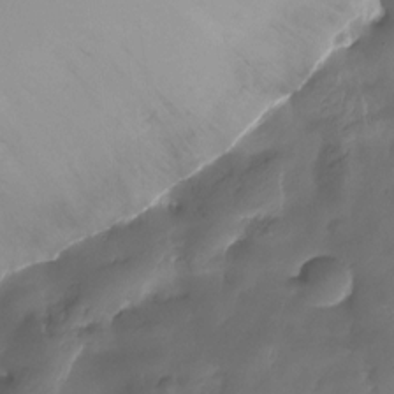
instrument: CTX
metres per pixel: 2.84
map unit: HNhu
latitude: -25.1620
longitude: 50.8786
